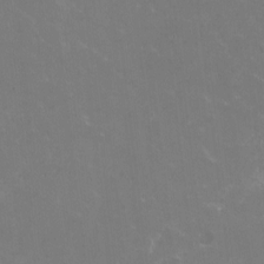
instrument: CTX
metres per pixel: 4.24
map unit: HNhu
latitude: -1.4833
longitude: -3.8394
